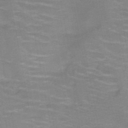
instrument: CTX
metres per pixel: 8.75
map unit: HNb
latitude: -46.6140
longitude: -46.9703
